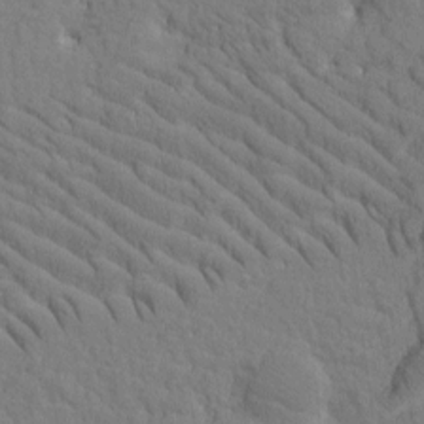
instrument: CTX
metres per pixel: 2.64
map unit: Htu
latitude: -1.7667
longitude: 172.5196
